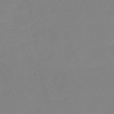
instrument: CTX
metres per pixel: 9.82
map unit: eHh
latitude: -52.7463
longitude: -25.3670
